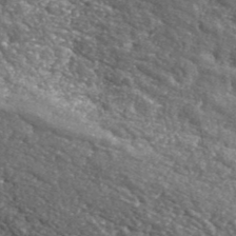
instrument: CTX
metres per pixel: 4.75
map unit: eHh
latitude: 42.5168
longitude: -90.2523
